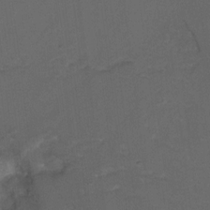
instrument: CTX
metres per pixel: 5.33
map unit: Hto
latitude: 6.6113
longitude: -35.0458
